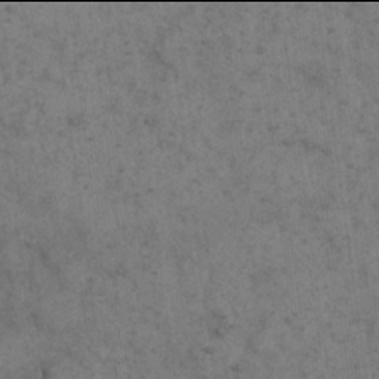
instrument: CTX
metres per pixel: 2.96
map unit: eHh
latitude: 17.9906
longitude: -63.4616
